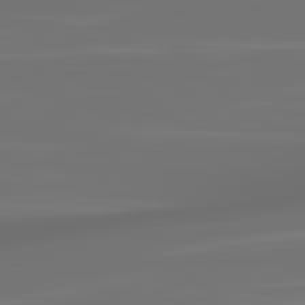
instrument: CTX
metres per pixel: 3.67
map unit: lApd
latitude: 83.4804
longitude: -128.9514
